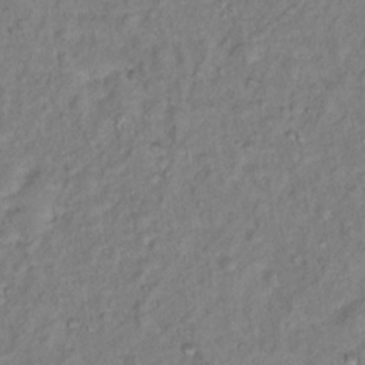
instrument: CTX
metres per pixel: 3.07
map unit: Hto
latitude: 13.8395
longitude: -37.5749
